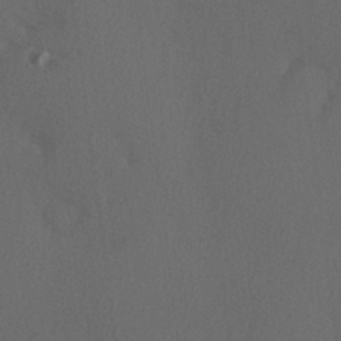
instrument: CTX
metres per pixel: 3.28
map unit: Hve
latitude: 12.8191
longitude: -90.1389
